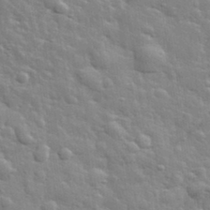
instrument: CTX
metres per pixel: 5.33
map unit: lHvf
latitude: 34.1388
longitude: -81.3859
